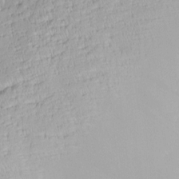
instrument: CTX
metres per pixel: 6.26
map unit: Nve
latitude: -8.1228
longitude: 174.5951
